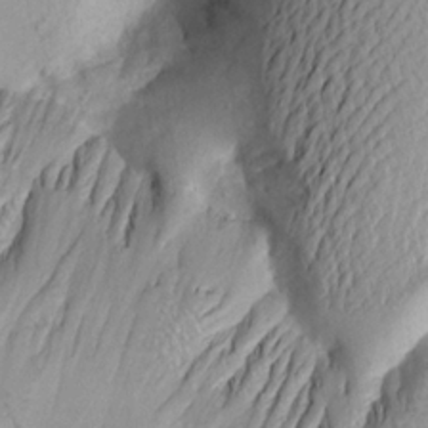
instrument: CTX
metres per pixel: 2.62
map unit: Aa
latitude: 19.5560
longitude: -144.7624
